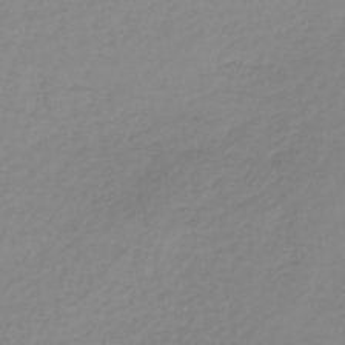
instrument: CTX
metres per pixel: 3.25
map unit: lHb
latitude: -36.7463
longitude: 61.7478
